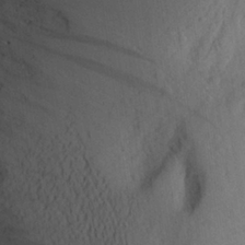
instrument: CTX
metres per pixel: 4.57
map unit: Aa
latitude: 25.8961
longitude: -146.0633
